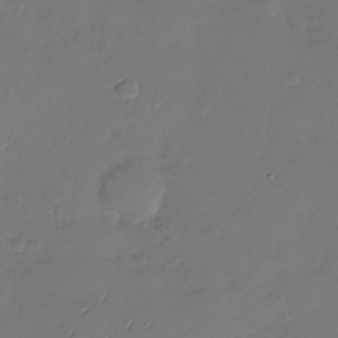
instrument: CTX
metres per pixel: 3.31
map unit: Nhu
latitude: -29.0109
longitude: -59.6883
